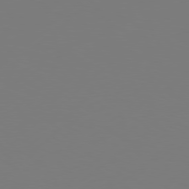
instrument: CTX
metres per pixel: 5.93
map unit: Hpe
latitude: 77.1970
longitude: -130.9325
